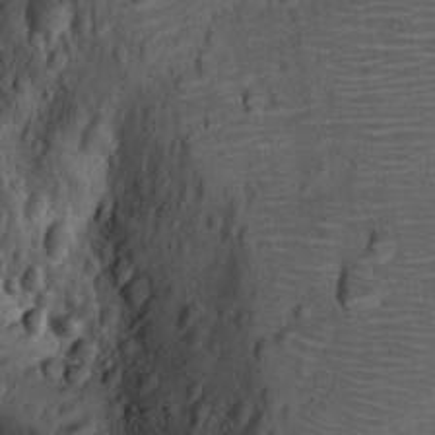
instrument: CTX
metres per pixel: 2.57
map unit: Ht
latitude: 11.8206
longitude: -32.7246
